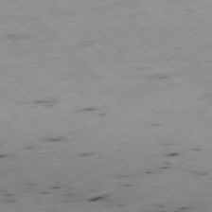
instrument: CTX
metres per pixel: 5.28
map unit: Ap
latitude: -76.9731
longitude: -60.1766
